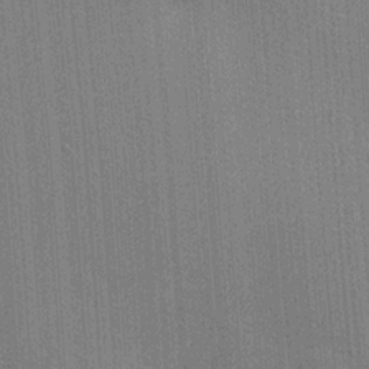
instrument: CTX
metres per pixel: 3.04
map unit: Nhu
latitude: 0.3845
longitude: -78.8758
